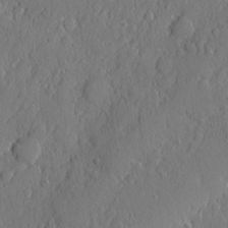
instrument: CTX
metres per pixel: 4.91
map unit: eHh
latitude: 6.0255
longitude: -75.1403
